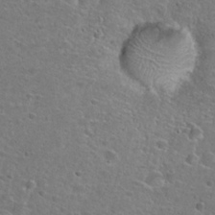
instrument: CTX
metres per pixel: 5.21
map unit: Hto
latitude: 25.2159
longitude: -49.4615
